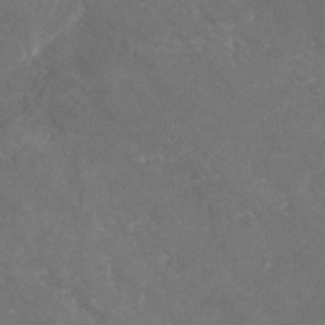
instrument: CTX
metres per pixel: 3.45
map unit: Nhu
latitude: -25.5777
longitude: -56.9891
